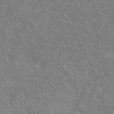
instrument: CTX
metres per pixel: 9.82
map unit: HNhu
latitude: -47.7855
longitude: 29.4832
